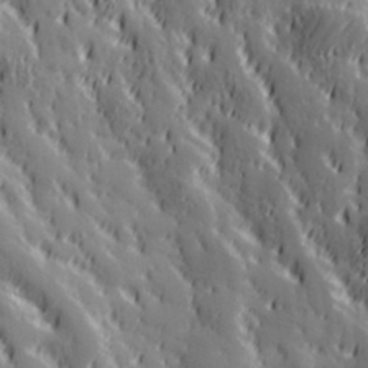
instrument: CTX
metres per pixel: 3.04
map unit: Hve
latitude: 32.5357
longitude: 149.6155
